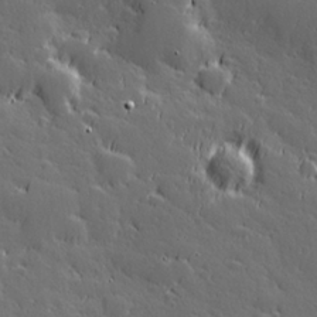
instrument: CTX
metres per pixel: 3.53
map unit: Hve
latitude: 26.8569
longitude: 144.6708
